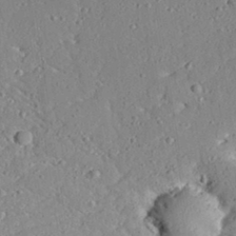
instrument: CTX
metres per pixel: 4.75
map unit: Aa
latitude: 31.3860
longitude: -133.9150
